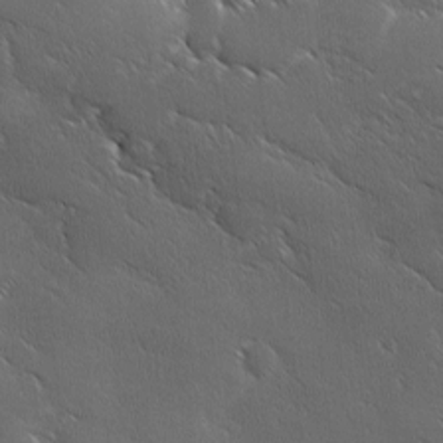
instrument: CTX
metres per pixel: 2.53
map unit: Ave
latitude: 1.0458
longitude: -113.9717
